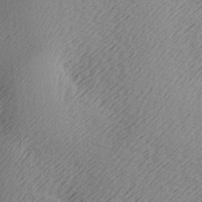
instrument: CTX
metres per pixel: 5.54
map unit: lAa
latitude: -7.5399
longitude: -123.5560
